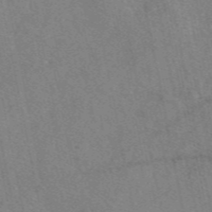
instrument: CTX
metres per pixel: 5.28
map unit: eAb
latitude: 48.0822
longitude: 110.1794
